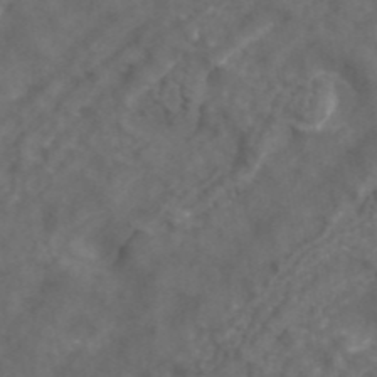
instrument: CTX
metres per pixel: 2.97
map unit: ANa
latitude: 42.8002
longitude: 24.1795
